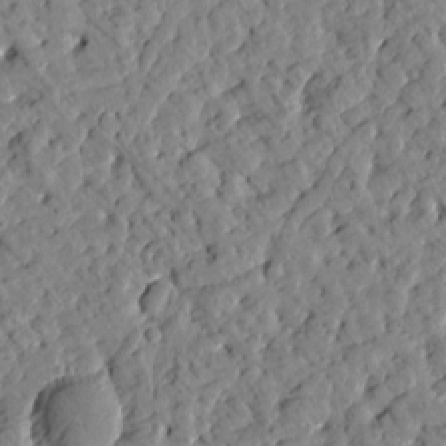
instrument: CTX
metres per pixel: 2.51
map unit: Htu
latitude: 1.3481
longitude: 179.6722
